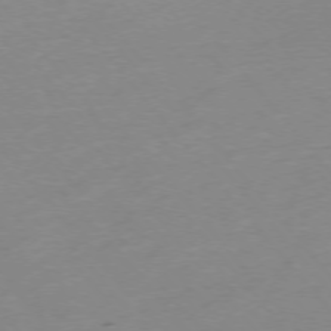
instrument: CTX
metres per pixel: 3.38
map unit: Hpe
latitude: -75.7100
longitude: -11.9150
